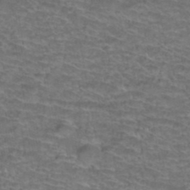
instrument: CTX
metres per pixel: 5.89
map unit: Hto
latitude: 38.0633
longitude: -42.4223
